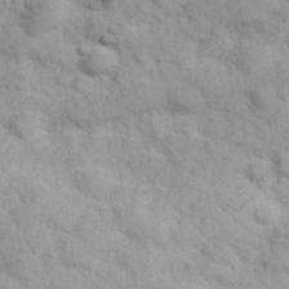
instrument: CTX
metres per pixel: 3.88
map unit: Hve
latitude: 32.1767
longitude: 151.3888
